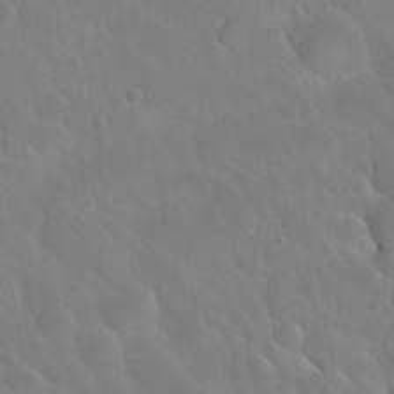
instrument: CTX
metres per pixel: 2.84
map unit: Nhu
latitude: 30.5735
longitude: -53.7261
